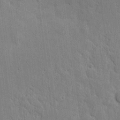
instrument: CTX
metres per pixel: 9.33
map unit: eHh
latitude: 6.5924
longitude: -72.1767
